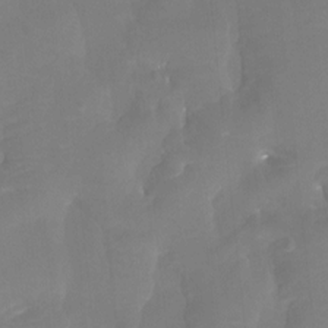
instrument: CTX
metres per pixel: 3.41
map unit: Htu
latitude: -14.1039
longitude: -46.2712
